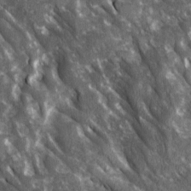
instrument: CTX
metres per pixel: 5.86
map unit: Ave
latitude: 15.1781
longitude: -131.8962
